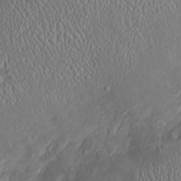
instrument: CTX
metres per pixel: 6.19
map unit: Htu
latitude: -6.8408
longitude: 158.2362
